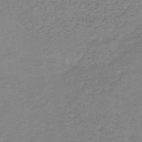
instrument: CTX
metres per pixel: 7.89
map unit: lHb
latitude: -34.2739
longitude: 68.5951
